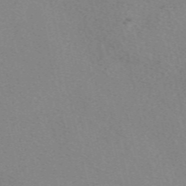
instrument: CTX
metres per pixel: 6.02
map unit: eAb
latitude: 49.5371
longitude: 107.0865
